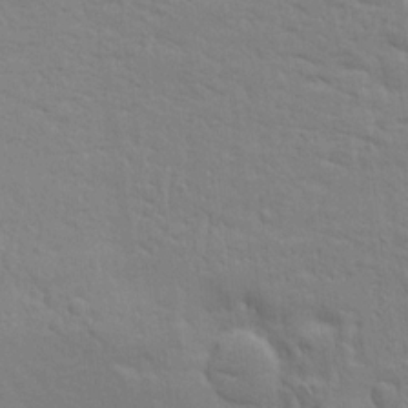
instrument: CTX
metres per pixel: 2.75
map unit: Ave
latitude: 16.8758
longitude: -141.2725
